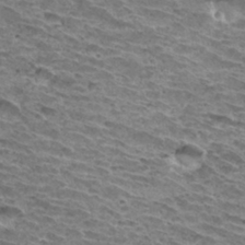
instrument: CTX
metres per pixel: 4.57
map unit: Hto
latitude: 32.8002
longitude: -40.1577
